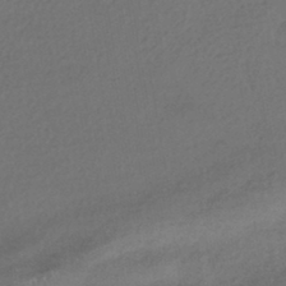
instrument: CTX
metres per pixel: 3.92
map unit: HNhu
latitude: -42.5951
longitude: 96.1606
